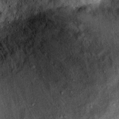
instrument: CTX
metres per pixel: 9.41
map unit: Ht
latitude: 11.4049
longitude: -39.4426
